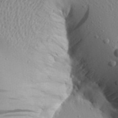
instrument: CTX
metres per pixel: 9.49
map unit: Aa
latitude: 19.9906
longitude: -148.5168
